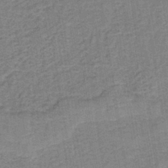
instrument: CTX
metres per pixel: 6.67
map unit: HNb
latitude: -38.7652
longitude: 50.2550
